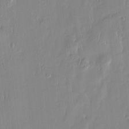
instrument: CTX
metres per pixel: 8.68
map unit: Htu
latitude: -5.8044
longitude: 174.3306
